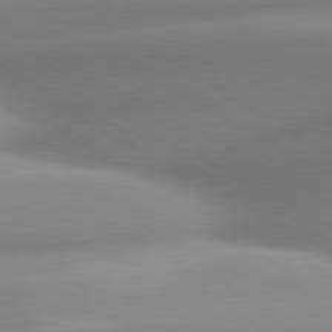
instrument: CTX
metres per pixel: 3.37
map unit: lApd
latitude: 80.2711
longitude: -158.5735
